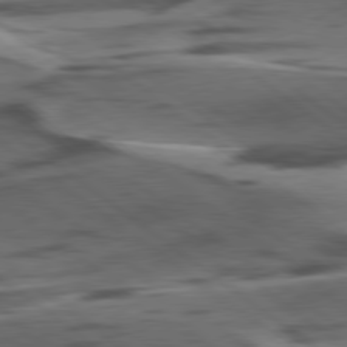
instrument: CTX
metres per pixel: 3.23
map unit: lApd
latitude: 79.1026
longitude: -50.6679
